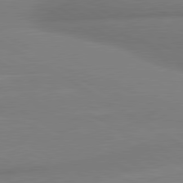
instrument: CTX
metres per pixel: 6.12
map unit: lApd
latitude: 80.1200
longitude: 177.5210
